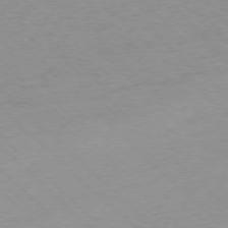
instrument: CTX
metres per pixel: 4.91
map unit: Ap
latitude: -77.2565
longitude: -84.7435
